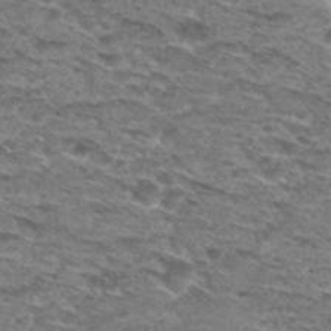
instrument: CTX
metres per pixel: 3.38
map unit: Hto
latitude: 30.3845
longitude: -48.0633
